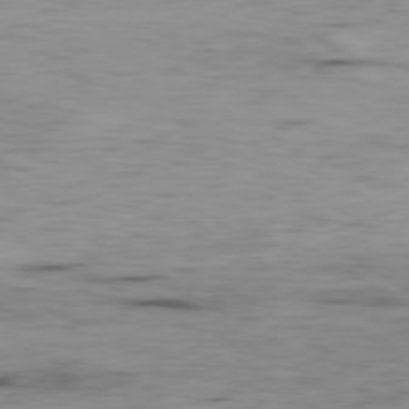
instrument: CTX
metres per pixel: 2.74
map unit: Ap
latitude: -80.1984
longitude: -91.8205
